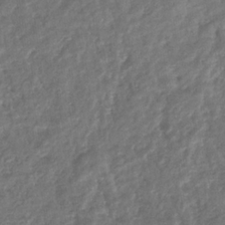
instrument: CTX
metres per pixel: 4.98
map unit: eHb
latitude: -33.8612
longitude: 79.4832
